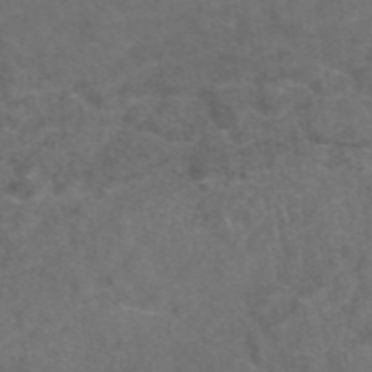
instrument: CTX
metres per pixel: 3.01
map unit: eAb
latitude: 47.6883
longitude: 109.2187
